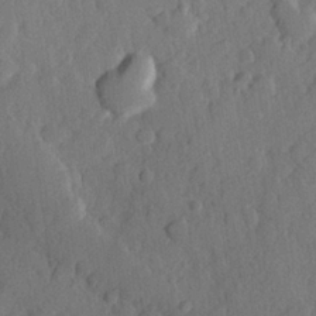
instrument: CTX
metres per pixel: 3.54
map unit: Hve
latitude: 24.6679
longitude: 149.8234
